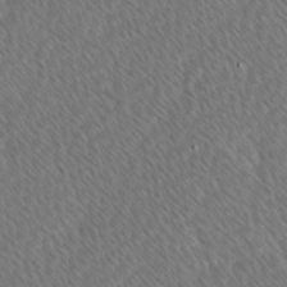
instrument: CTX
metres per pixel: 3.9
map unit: Ave
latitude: 8.4979
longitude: -106.4979
